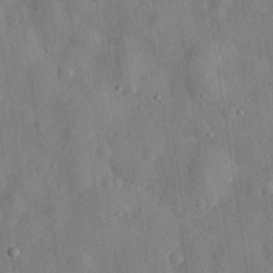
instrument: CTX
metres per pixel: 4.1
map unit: eHh
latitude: 29.4615
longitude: -76.4034
